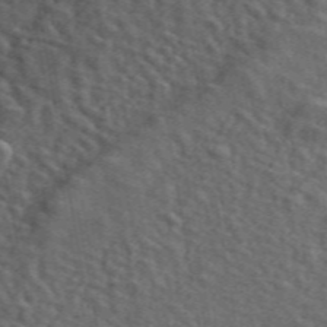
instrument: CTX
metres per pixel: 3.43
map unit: ANa
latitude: 49.6316
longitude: -81.0269
